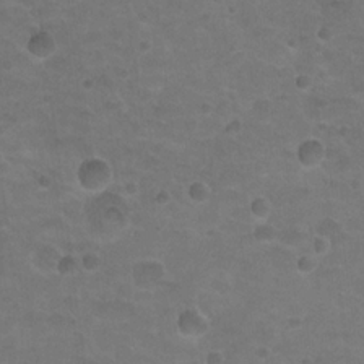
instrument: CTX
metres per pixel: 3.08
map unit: Nhu
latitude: 18.2333
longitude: -32.3089
